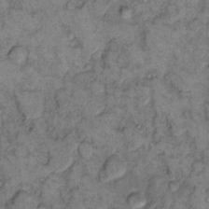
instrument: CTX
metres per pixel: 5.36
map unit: eHh
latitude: 11.8772
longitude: -62.9892
